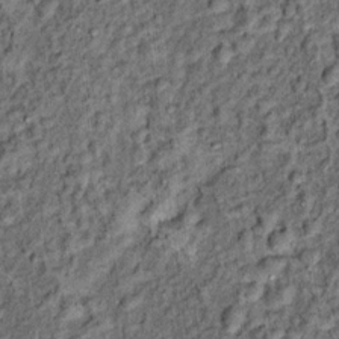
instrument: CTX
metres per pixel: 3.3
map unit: Hto
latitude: 14.7813
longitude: -35.8394
